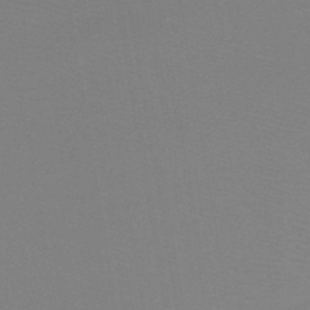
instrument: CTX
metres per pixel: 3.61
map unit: lHb
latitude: -41.1431
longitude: 52.7463
